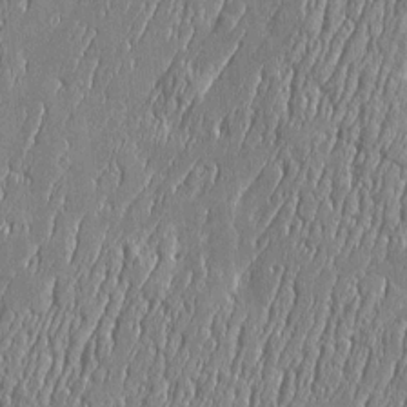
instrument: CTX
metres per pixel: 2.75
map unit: Htu
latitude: -6.0850
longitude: 175.6721
